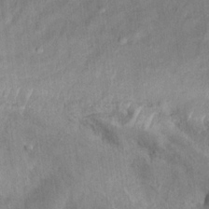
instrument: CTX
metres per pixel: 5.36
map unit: eHh
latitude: 21.4049
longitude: -62.2523
